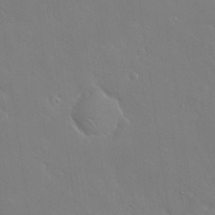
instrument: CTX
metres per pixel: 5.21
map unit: Nhu
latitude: 31.0270
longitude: -57.1970
